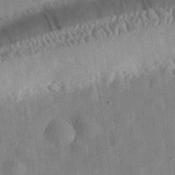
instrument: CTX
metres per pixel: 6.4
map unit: eHh
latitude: 30.7436
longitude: -75.8394
